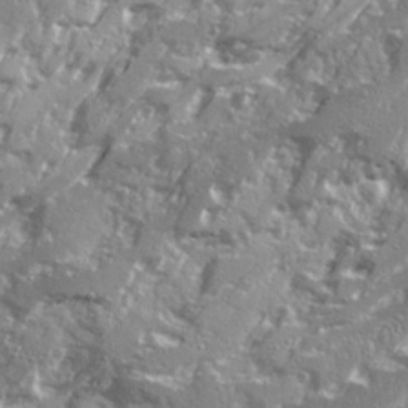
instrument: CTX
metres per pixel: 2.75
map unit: Ave
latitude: 21.1026
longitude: -131.1215
